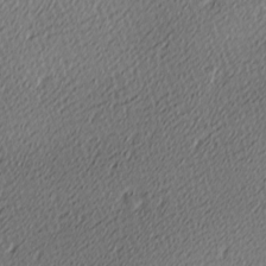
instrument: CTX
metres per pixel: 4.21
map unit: lAa
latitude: -10.4818
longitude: -125.9150
